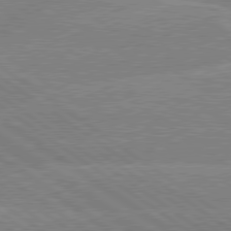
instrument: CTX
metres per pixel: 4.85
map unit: lApd
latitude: 79.2726
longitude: -132.1767
